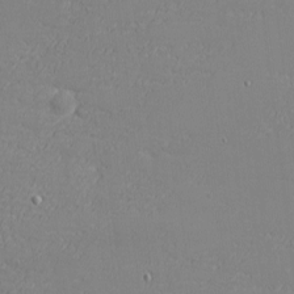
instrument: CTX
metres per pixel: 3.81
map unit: eHh
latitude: -3.9367
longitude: -80.6113
